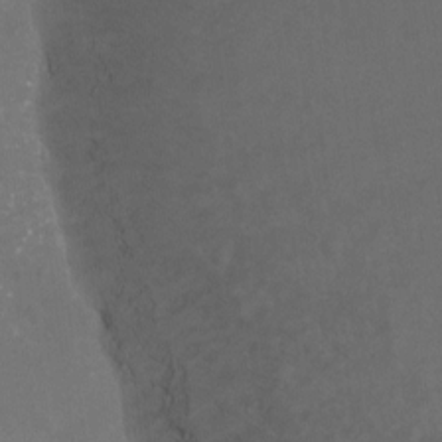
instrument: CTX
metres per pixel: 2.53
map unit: Nhu
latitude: -11.6344
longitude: -40.7435
